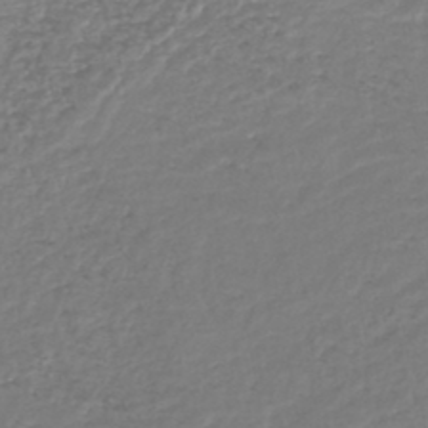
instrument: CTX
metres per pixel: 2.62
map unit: lHb
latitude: -44.5196
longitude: 67.9178
